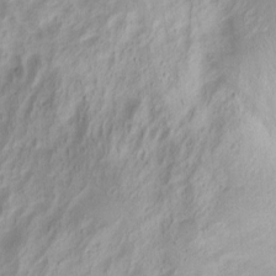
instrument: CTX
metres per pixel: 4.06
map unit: Nhu
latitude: -1.5211
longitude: -74.0822
